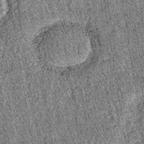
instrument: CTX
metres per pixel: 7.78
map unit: lHb
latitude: -37.7477
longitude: 67.6344
